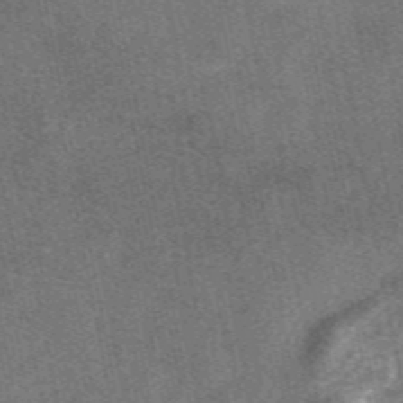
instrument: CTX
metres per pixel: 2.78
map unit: eAb
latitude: 47.7828
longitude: 121.1809
